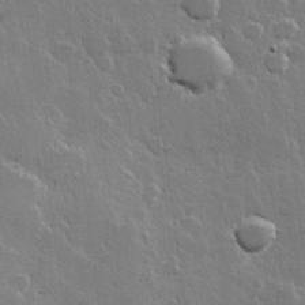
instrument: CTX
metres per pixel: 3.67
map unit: Hve
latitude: 22.3467
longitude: 149.2187
